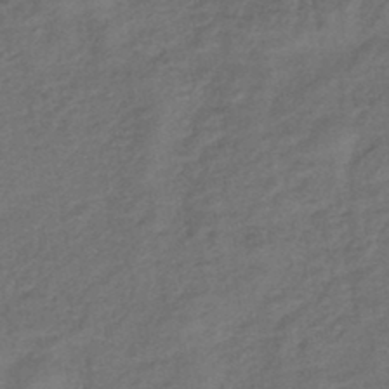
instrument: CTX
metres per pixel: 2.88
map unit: eHb
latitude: -43.3509
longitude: 83.0675
